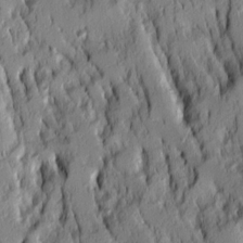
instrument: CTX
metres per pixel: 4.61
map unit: Ave
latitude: 14.2145
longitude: -132.5924
